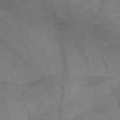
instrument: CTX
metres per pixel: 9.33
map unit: Nve
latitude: -58.9163
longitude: 64.5952
